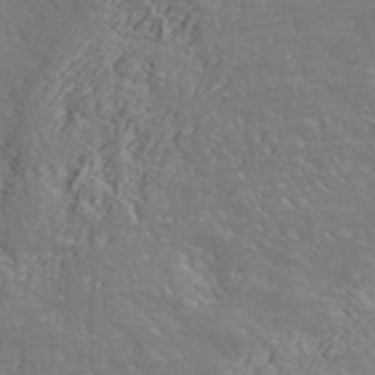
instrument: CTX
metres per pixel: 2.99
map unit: ANa
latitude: 44.4412
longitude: -85.2537
